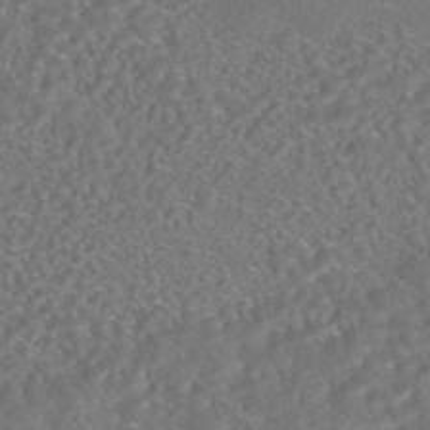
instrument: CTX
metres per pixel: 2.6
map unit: HNhu
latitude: -44.7652
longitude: 100.5006
